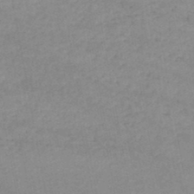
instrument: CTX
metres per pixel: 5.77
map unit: lHb
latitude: -46.5384
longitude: 61.9556
